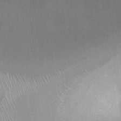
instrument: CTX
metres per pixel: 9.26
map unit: Ht
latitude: 6.2900
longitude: -30.3468
